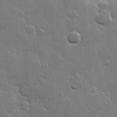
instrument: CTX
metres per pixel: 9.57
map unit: Hve
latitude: 22.9892
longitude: 149.4833
